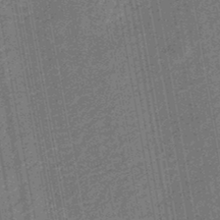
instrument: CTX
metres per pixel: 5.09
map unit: eHb
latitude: -30.2172
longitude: 70.2551
